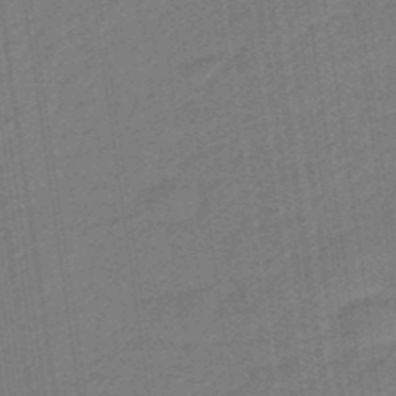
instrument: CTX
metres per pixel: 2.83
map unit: eHb
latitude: -46.8219
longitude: 87.6344
